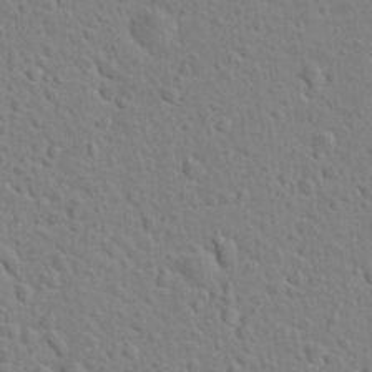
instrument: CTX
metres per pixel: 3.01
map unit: Hto
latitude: 21.8961
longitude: -47.6316
